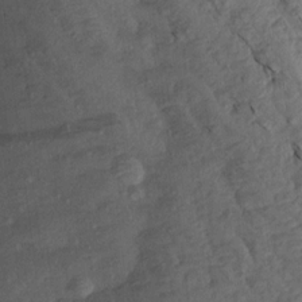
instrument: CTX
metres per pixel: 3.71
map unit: Aa
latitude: 13.2915
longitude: -144.0633
